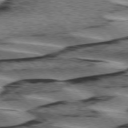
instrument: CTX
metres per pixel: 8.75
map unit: lApd
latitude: 76.1200
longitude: -79.3671
